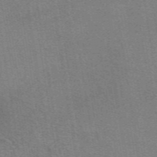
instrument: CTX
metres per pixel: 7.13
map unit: eAb
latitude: 49.4804
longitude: 114.9542
